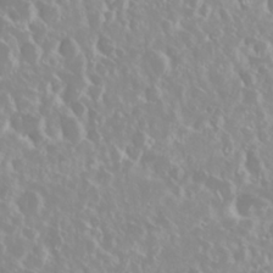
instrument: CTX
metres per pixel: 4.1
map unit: Nhu
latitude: 28.8191
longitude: -61.6883
